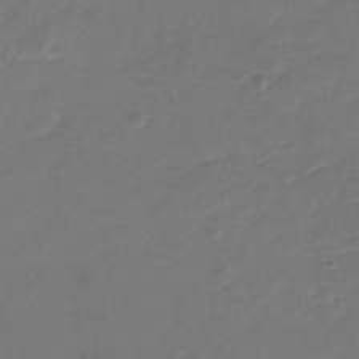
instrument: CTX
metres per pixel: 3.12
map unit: Nhe
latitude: -37.3887
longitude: -90.4979
